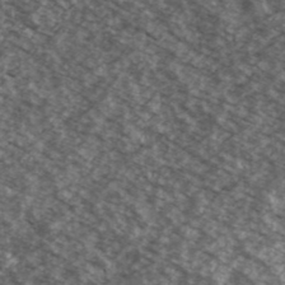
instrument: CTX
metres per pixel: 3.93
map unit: Ave
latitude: 38.8758
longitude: -110.6680
